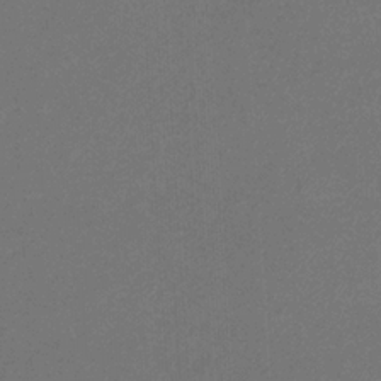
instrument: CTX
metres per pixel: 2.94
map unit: eHb
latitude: -32.0661
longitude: 69.3887
